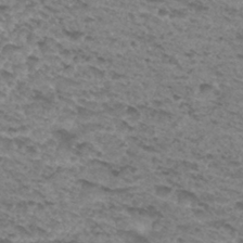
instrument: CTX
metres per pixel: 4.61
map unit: Hto
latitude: 31.3482
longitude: -48.1578
